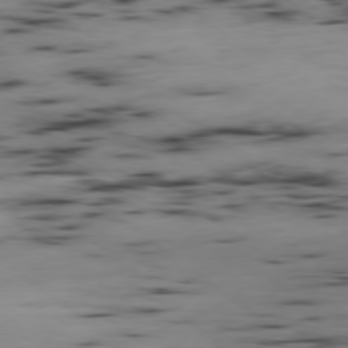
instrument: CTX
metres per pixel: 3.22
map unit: Ap
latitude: -79.3320
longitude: -73.9151
